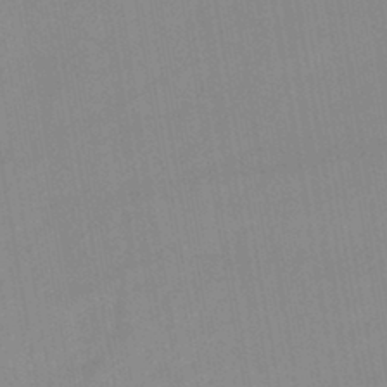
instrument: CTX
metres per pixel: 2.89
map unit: lHb
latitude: -44.1984
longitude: 72.8408
